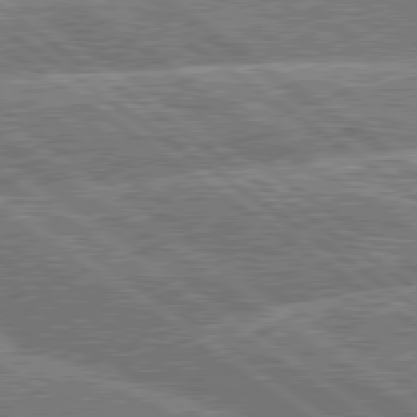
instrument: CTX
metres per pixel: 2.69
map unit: lApd
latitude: 79.8017
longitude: -156.5923
